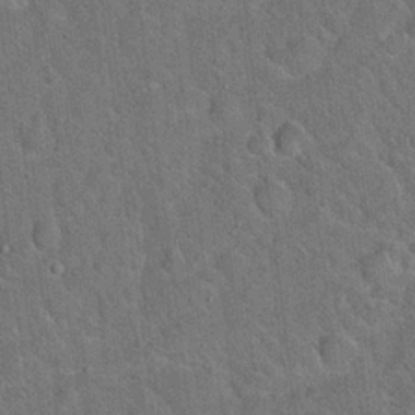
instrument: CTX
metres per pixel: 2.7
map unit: Hto
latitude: 19.9528
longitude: -50.7813
